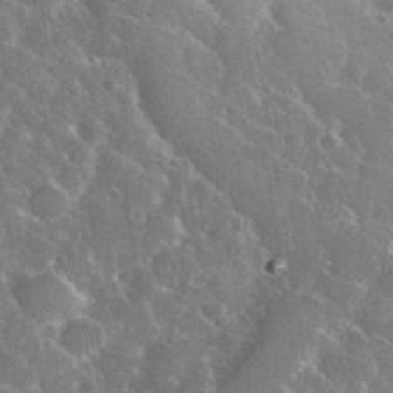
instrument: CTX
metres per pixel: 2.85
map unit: eHh
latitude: 37.2348
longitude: -60.8380
